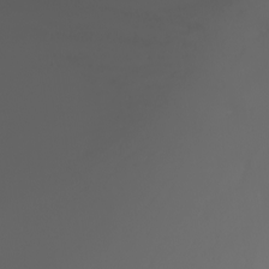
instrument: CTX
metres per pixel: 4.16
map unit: Nhu
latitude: -5.8044
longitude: -89.2915
